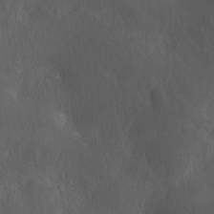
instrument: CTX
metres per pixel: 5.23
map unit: Ave
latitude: 0.2522
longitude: -113.9528
